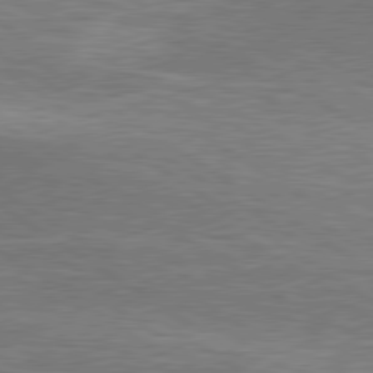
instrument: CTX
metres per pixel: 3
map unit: lApd
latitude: 79.5938
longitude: 170.5007
